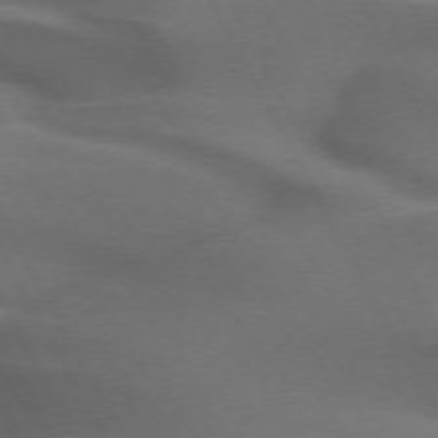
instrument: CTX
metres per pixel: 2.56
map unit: lApd
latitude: 72.1578
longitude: -50.9135
